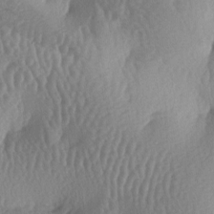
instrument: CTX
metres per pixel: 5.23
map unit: lAa
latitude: -7.0297
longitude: -128.1389
